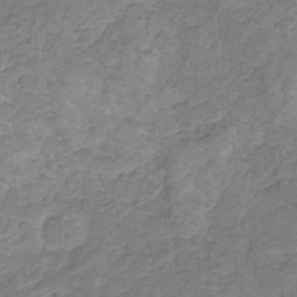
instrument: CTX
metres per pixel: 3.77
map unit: lHb
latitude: -31.1242
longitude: 66.0472
